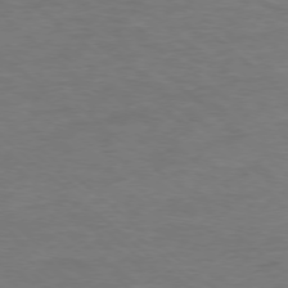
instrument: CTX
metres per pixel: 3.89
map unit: Ap
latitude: -77.1431
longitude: -77.1781
